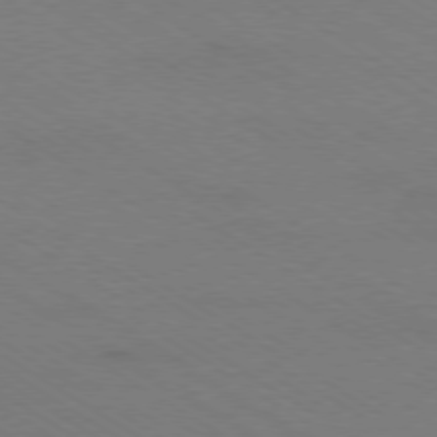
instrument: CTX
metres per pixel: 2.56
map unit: Ap
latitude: -79.0864
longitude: -84.3845
